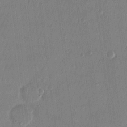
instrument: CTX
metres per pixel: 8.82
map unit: eHh
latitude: 14.1011
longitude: -69.1592
